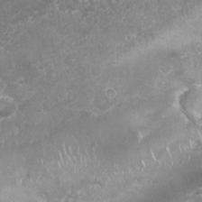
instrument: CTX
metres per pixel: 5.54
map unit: Nhu
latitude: 26.5735
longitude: -61.3481
